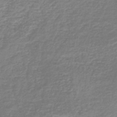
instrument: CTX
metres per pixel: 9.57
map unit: lHb
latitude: -45.1998
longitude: 63.0108
